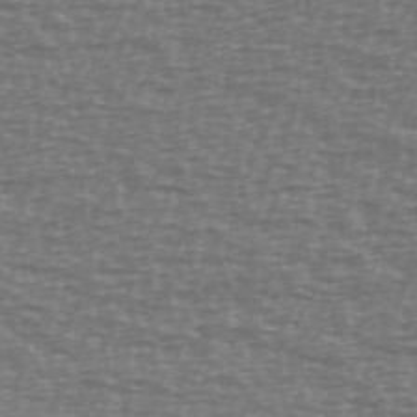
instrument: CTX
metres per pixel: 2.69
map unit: Ave
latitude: 38.8569
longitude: -113.1781
